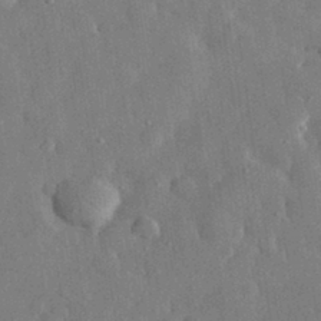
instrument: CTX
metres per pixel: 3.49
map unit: eHh
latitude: 31.7261
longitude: -77.5182
